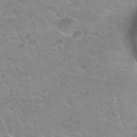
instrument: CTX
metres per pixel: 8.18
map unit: Nhu
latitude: 32.1011
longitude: -51.8961
